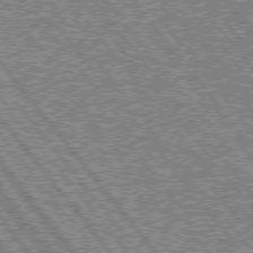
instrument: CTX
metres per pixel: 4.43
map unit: lApd
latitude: 75.4615
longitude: -77.1970
